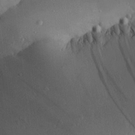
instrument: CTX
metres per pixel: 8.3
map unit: Aa
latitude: 25.0647
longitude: -128.3845
